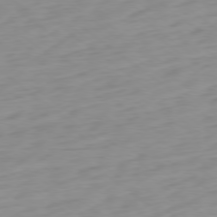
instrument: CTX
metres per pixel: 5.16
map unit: Ap
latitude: -78.7841
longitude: -65.7827
